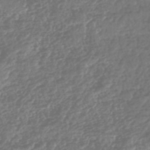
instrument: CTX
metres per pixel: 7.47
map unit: HNhu
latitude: -43.8611
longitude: 107.1431
